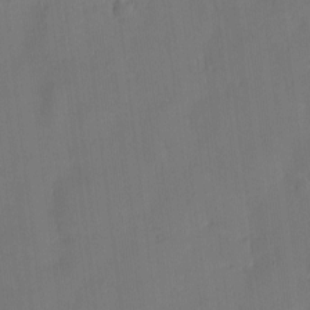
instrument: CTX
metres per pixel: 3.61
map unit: eHh
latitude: -7.6344
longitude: -69.5371
